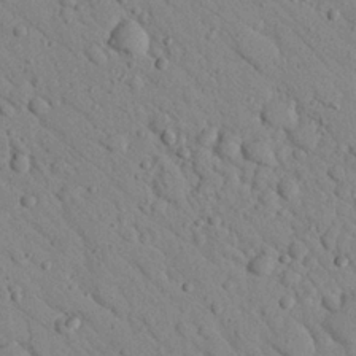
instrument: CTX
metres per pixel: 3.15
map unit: Nhu
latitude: 23.0647
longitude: -76.0444
